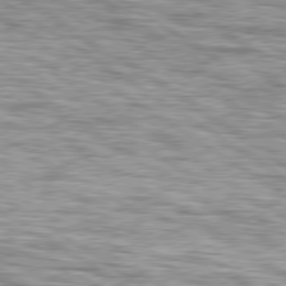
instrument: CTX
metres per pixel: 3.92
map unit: lApd
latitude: 79.5371
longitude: -49.8394
